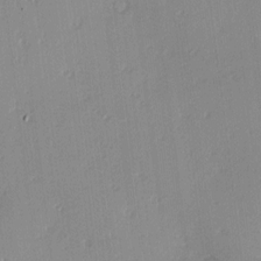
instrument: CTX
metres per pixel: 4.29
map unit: Hve
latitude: 13.4427
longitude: -90.4979
